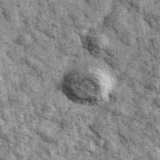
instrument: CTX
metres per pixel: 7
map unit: Ave
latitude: 40.8569
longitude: -107.2348
